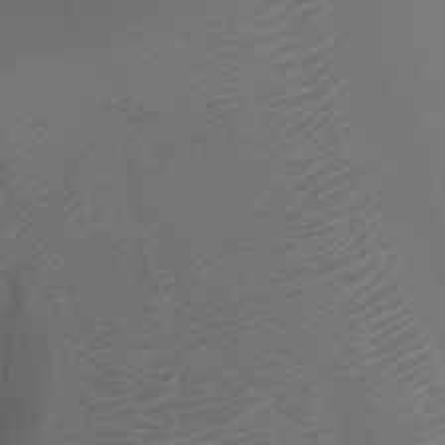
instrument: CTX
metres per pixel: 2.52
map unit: Nhu
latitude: -17.6911
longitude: -48.0633
